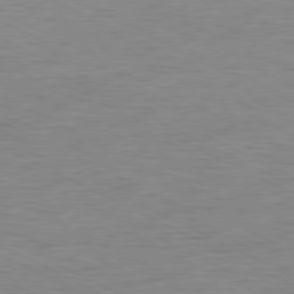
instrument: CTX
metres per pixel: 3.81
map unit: Ap
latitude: -80.9920
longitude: -85.7450
